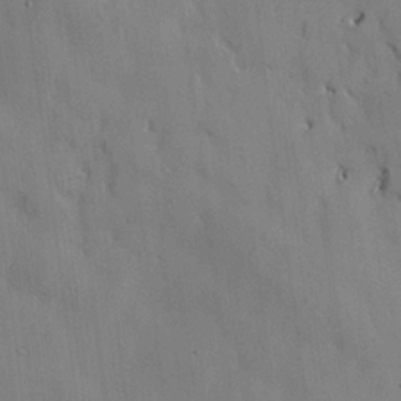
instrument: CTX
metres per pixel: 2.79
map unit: HNhu
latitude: 14.7813
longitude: 11.8045
